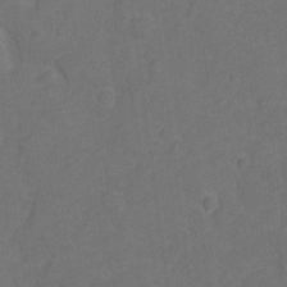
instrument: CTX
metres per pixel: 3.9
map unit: Hto
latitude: 4.0444
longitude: -32.9514
